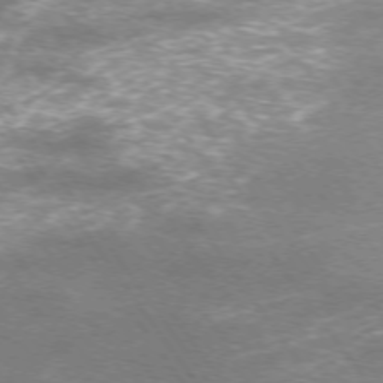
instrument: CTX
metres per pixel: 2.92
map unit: Ap
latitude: -75.1432
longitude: -75.7639
